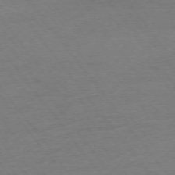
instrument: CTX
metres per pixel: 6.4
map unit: Ap
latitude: -75.0487
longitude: -83.4426
